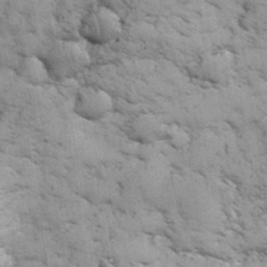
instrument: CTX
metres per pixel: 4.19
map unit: eHh
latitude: 32.1578
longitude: -67.8772
